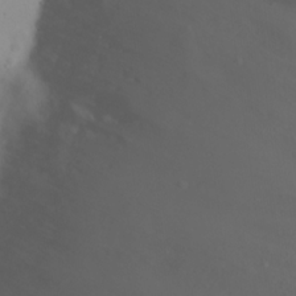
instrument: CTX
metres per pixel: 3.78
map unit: eHh
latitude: 21.8395
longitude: -64.4034
